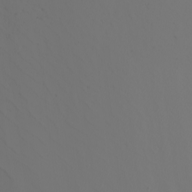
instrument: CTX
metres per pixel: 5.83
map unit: Nhu
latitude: -6.5007
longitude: -93.3670
